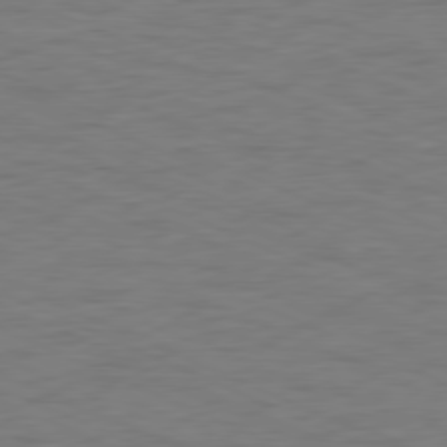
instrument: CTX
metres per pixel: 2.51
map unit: Ap
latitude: -78.2739
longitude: -73.6883
